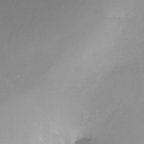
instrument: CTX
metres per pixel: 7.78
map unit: Ht
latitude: -6.6329
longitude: -20.6302
